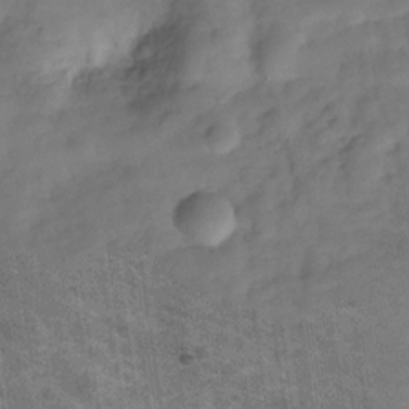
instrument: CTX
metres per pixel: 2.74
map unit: Hve
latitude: -29.8233
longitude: 93.3132
